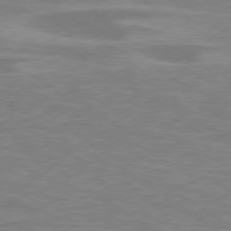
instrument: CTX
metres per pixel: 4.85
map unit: lApd
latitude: 79.5182
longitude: -123.8394
